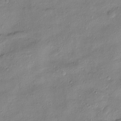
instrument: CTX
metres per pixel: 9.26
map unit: Htu
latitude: -8.9542
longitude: 176.8030
